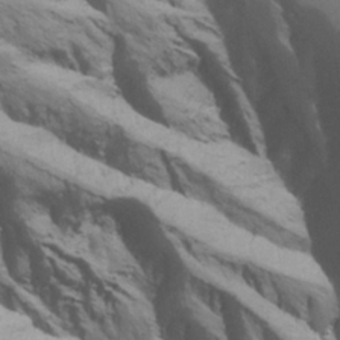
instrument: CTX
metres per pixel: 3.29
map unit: Ave
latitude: 22.1956
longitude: -137.4427
